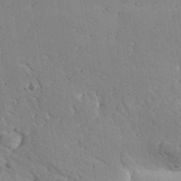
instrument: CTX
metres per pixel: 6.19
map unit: Aa
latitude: 31.7828
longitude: -133.1592
